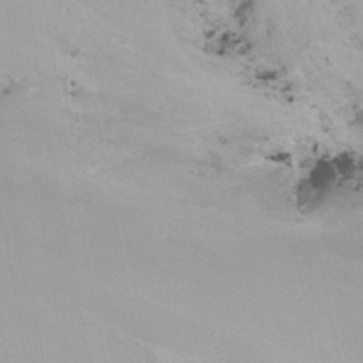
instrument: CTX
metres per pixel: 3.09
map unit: Nhu
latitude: -15.6344
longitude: -52.8380
